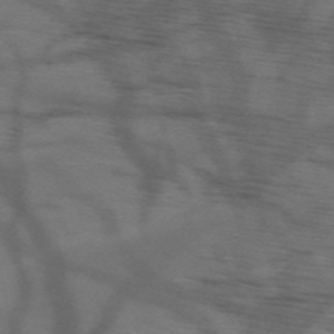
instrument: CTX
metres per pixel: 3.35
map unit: HNb
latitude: -51.9556
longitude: -46.1767
